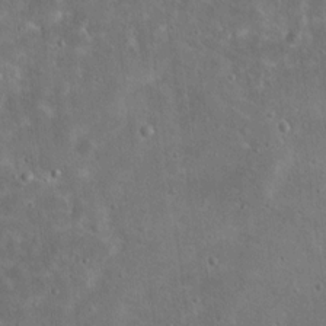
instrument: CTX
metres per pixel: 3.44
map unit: Hto
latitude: 15.6316
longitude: -37.5182
